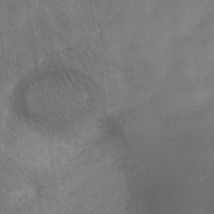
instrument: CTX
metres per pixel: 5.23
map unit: HNhu
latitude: -41.1431
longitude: 98.6896
